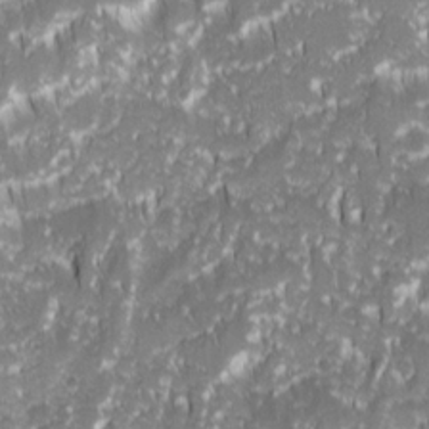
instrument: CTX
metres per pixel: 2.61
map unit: Ave
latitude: 14.9136
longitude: -134.1955
